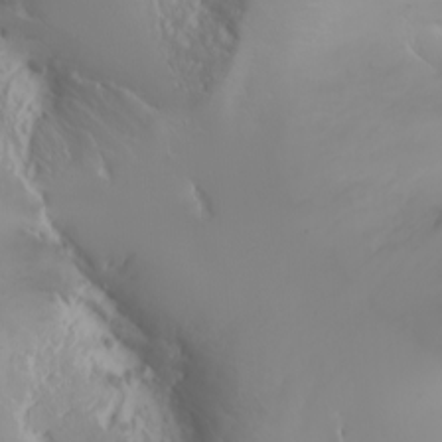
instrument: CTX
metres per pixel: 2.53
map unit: Nhu
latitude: -6.6518
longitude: -89.4427
